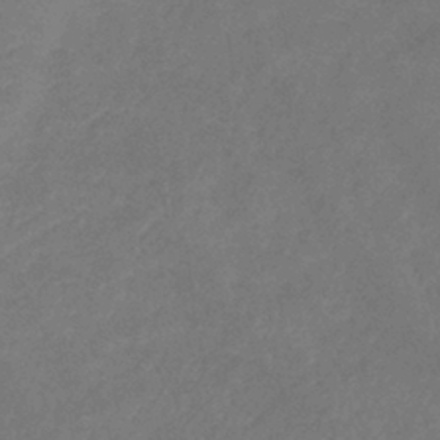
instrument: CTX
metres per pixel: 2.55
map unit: lHb
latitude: -39.9178
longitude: 74.5574
